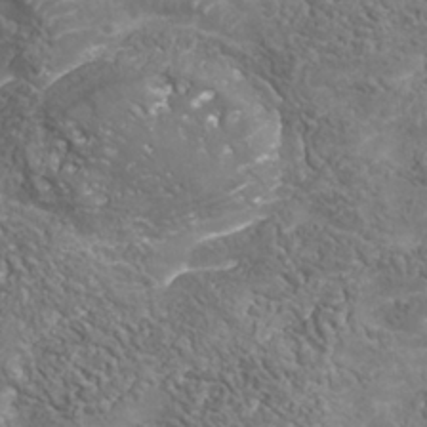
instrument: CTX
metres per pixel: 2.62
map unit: Nhu
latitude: -37.8422
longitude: -80.2711
